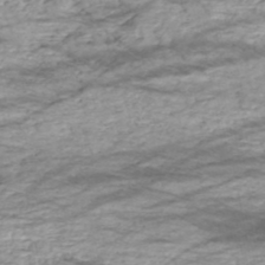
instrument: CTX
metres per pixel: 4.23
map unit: HNhu
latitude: -48.6141
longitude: 28.8408
